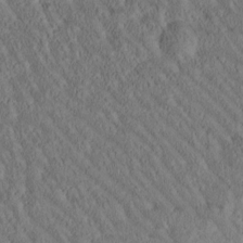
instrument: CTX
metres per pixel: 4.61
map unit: Htu
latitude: -1.0676
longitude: 175.6343
